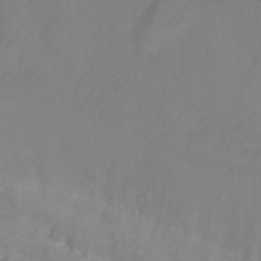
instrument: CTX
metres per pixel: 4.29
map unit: Ht
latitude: 2.1011
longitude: -34.7246
